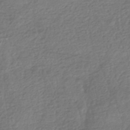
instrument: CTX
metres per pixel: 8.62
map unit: HNhu
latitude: -42.8974
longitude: 99.4643
